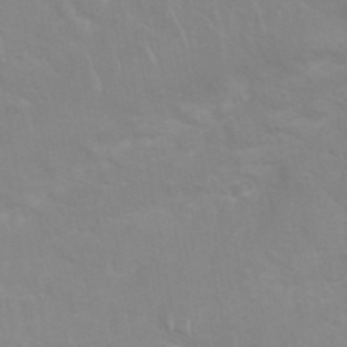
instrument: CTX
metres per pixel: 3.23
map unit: Nhu
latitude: 27.0270
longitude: -61.8205
